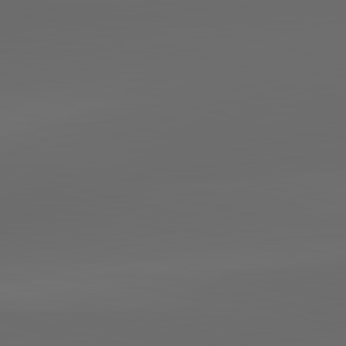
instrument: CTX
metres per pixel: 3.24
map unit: lApd
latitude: 83.4048
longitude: -134.0255
